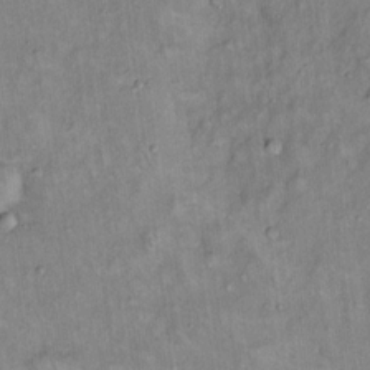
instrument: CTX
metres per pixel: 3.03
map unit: Hto
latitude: 14.5735
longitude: -59.1781
